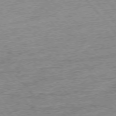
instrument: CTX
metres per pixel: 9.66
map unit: Ap
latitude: -77.1053
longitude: -96.6490
